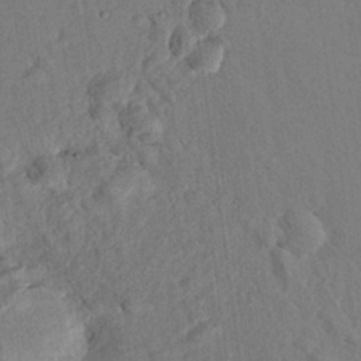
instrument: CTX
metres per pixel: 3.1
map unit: eHh
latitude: 24.4790
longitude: -80.5924
